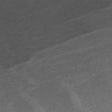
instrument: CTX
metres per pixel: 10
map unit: eHh
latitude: -61.7856
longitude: 53.4454
